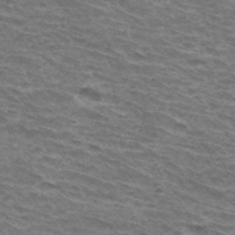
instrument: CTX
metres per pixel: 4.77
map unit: Hto
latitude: 34.0255
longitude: -42.7246
